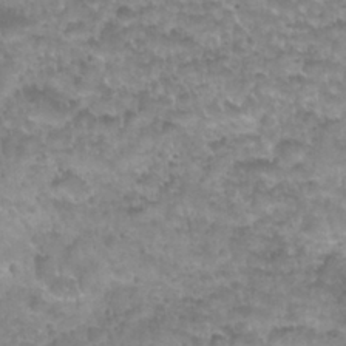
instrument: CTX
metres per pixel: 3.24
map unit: Nhu
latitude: 27.7828
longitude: -54.7624
